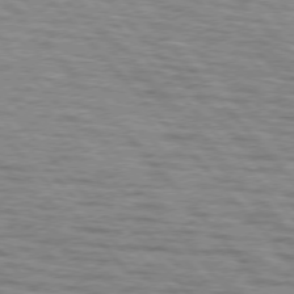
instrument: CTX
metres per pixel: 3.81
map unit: lApd
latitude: 75.6883
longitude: -82.9702
